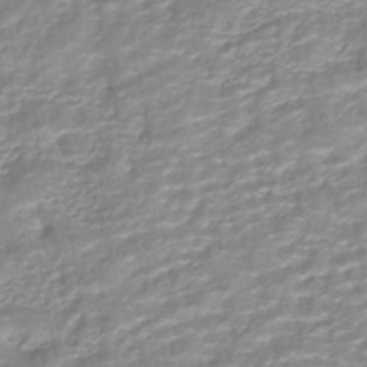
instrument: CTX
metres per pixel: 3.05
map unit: ANa
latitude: -41.2565
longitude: 104.5573
